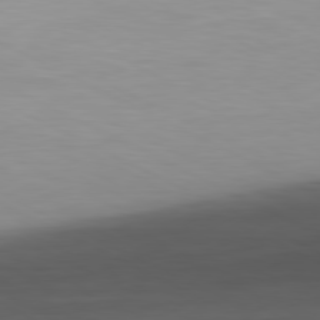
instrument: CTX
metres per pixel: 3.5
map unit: Hpe
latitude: -81.1053
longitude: 19.4832
